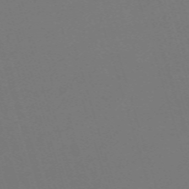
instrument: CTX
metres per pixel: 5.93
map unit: eHh
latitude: -62.6896
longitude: 51.0108
